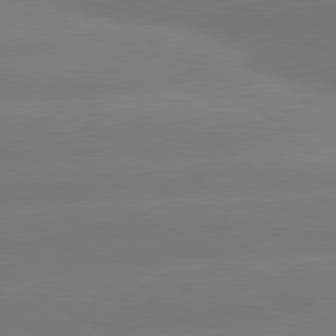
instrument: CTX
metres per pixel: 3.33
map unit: lApd
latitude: 80.5546
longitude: -150.3845
